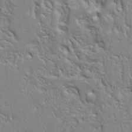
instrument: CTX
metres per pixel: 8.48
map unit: Ht
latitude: 8.6113
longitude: -76.3467
